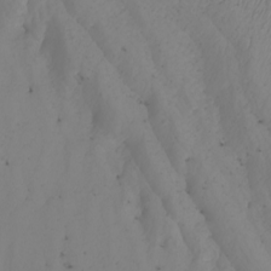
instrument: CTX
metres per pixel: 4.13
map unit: Nhu
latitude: -6.9919
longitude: -94.0255
